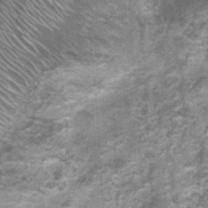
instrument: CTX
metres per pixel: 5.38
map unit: Nhu
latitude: 1.5371
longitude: -17.8583
